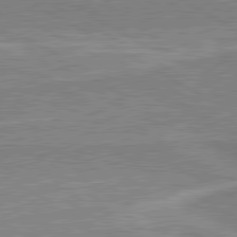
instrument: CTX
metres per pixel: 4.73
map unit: lApd
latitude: 80.5924
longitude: 142.6140
